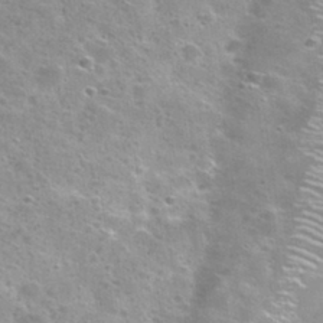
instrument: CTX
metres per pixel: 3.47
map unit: Nhu
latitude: 30.3845
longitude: -49.4237
